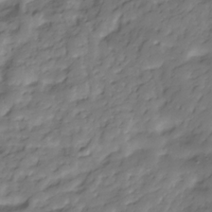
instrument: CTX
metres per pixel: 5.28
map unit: Hve
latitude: -30.9730
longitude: 90.3496
